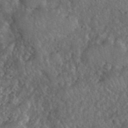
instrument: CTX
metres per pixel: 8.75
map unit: eHh
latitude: 40.3089
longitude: -57.8394
